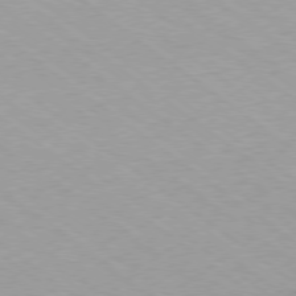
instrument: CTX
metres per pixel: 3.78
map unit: Ap
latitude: -79.1620
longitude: -99.8016
